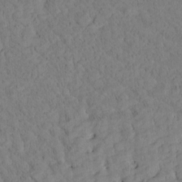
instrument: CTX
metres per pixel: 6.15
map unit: Htu
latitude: -4.0850
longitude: 173.8800
